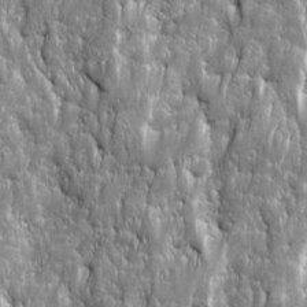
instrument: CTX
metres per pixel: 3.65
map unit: Ave
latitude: 16.0255
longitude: -134.6301
